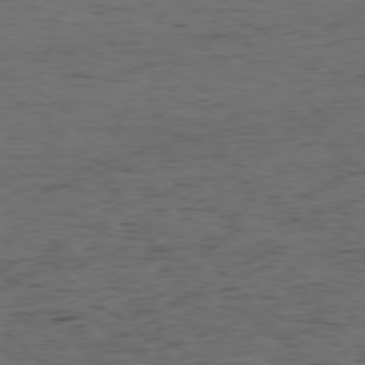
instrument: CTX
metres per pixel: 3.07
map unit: Hpe
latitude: -78.5573
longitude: 16.4629
